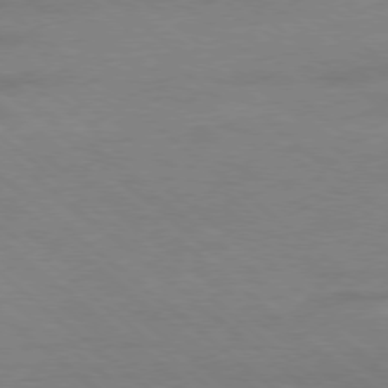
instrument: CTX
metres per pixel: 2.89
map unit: Ap
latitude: -78.5951
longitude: -55.0647
